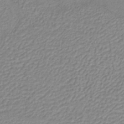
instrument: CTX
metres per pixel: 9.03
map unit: lHb
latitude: -41.2565
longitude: 53.7288
